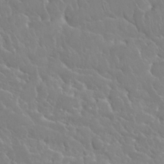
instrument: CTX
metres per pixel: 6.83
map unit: Nhu
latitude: 24.6112
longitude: -61.2537
